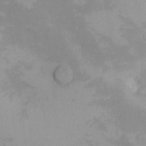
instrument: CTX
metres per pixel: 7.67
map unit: eHh
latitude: -9.4643
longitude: -66.7813
